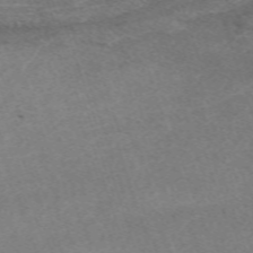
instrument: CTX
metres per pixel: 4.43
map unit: eHh
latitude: -64.1039
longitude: 49.9178
